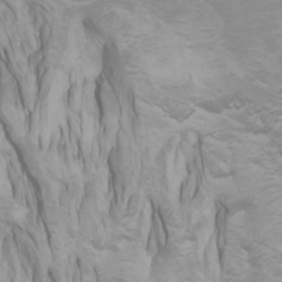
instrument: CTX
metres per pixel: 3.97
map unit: Htu
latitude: -0.4440
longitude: -76.9702
